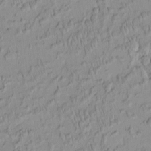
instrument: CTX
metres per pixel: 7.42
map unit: HNhu
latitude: -4.1605
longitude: 13.6722
